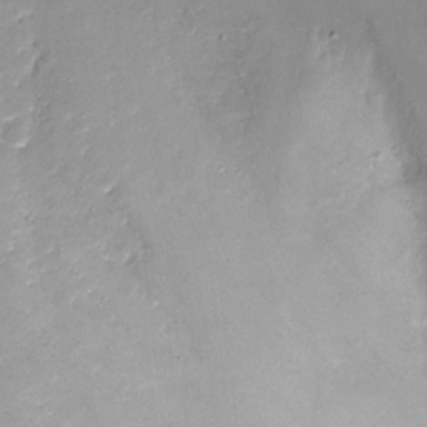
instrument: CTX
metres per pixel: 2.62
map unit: Ht
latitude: -16.3118
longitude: -43.4049
